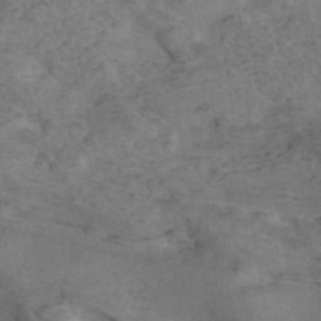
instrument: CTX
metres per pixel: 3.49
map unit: ANa
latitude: 42.8947
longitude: 16.6519
